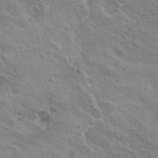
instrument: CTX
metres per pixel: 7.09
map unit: Nhu
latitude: 20.7058
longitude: -30.8191
